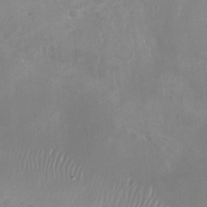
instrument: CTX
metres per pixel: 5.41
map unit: Nhu
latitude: -27.3698
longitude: -60.7057
